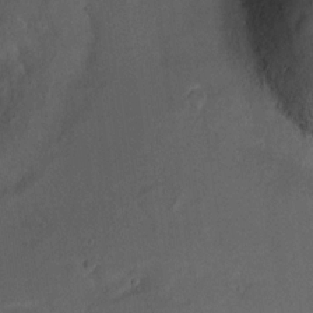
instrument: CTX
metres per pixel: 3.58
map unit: Ht
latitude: 11.6127
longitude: -31.9528
